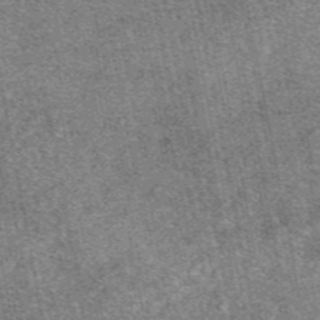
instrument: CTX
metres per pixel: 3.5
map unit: eAb
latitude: 48.1200
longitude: 106.8975
